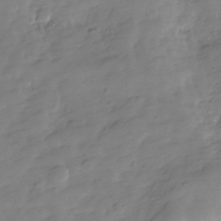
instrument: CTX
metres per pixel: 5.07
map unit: Hve
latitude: -29.3699
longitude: 91.7856
